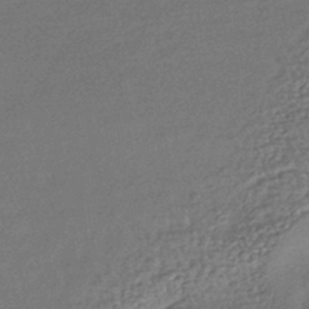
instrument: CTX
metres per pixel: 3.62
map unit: HNhu
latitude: -42.5195
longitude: 95.5588
